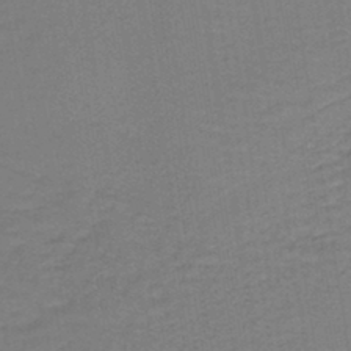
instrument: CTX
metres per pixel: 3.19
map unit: lHb
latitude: -42.5006
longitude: 53.1431
